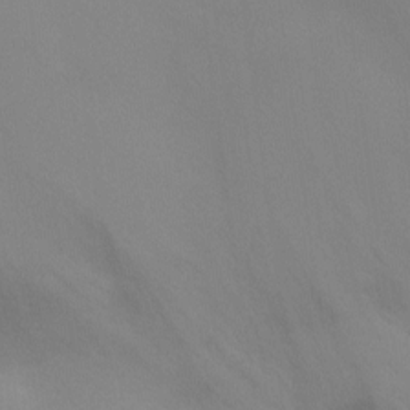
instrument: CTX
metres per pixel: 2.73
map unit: Ht
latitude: -9.0108
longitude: -28.7057
